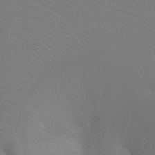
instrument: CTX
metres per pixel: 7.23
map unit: Ht
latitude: -7.8800
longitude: -28.5168
